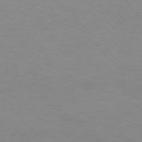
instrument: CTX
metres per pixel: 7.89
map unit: Ap
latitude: -77.3321
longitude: -83.4993
